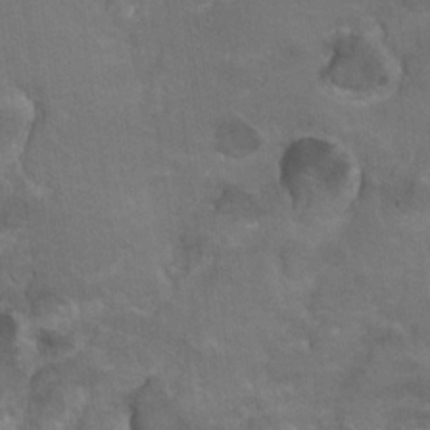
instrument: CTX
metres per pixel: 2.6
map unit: Nhu
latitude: 18.1955
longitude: -32.3845
